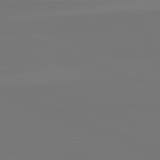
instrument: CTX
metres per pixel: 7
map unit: lApd
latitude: 82.2333
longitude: 146.9164
